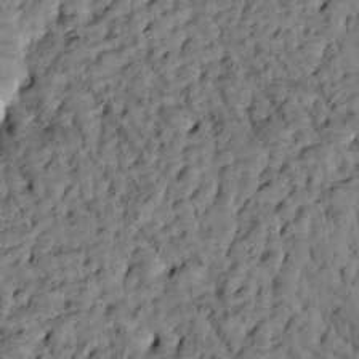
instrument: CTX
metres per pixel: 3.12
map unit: Htu
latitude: -3.1620
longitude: 173.8989
